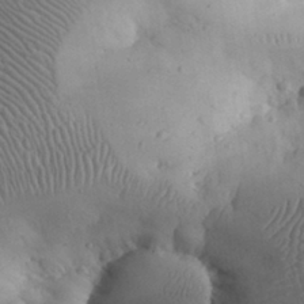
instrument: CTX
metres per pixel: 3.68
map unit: eHh
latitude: 31.0270
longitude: -68.1767
